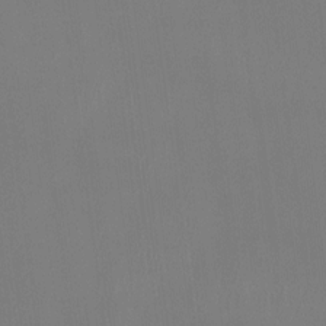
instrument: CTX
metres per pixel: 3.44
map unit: Htu
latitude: -13.9745
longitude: -49.0081
